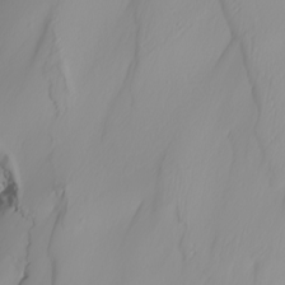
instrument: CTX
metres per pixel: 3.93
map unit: Nhu
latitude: -4.3117
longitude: -94.0633
